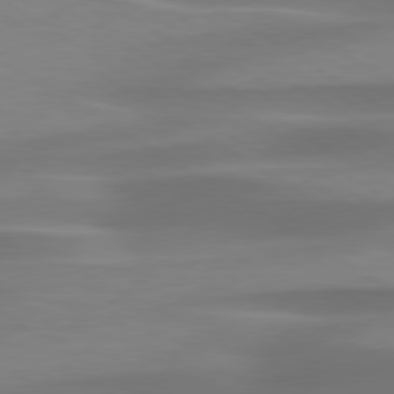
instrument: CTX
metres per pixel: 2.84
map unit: lApd
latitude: 79.4616
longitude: -93.4615
